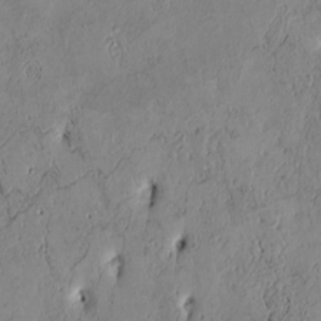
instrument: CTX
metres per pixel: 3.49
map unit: Htu
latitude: 3.6127
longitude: 151.1998
